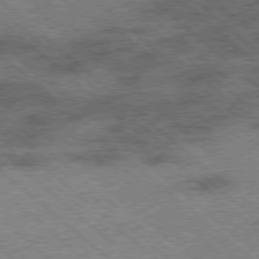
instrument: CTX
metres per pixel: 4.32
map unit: Ap
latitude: -78.4440
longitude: -49.1025
